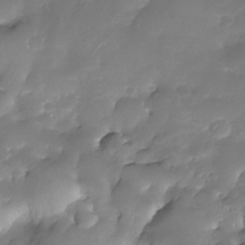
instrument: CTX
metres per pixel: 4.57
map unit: Nhe
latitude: -34.5007
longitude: -146.1389
